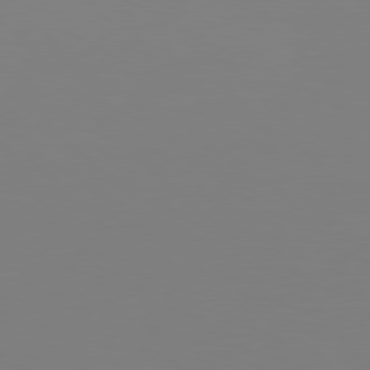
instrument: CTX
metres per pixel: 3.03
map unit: Hpe
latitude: 76.7624
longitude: -131.2348
